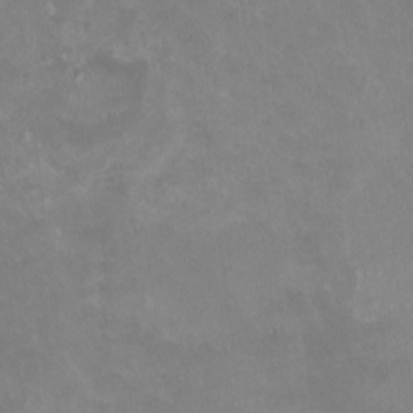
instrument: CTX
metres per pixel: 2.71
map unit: HNhu
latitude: -1.4077
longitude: -3.9150
